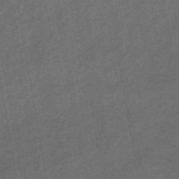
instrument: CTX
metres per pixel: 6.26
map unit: eHb
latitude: -43.1809
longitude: 87.1053
